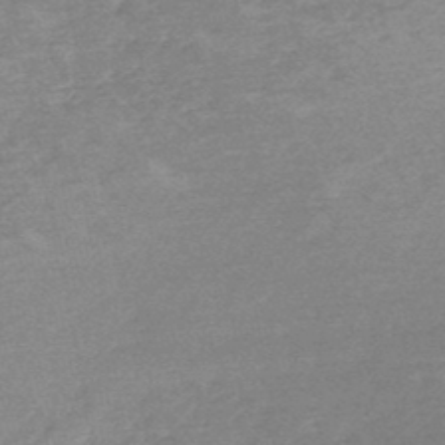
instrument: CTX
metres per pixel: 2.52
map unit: HNb
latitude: -49.1242
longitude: -51.8583
